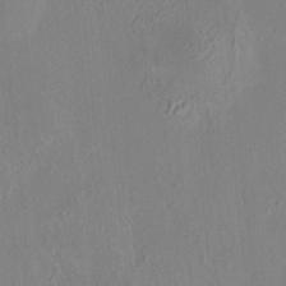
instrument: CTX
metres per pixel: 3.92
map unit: HNhu
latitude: 5.9150
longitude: 10.2362
